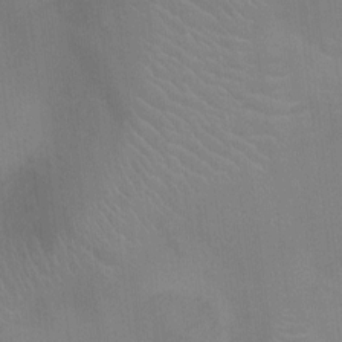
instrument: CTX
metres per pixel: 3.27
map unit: Ht
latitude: -3.2564
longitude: -17.2726
